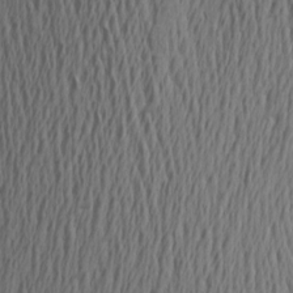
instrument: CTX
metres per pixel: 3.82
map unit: Aa
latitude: 19.2537
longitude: -143.7450
